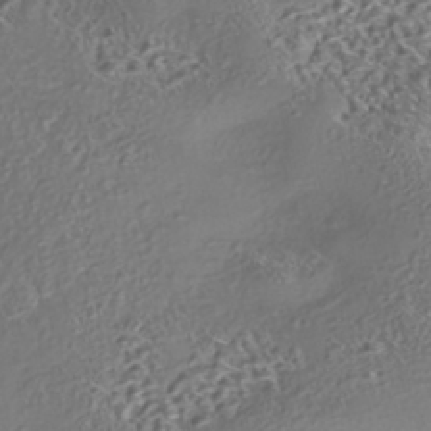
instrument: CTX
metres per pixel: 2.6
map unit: eHh
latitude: -42.8408
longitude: 121.8989
